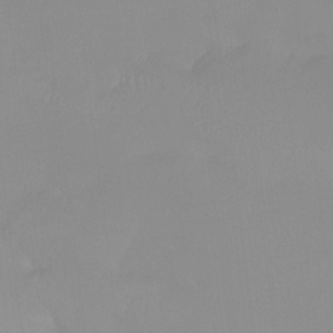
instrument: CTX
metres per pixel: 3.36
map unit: Htu
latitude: -13.2187
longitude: -49.8205
